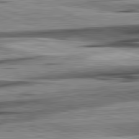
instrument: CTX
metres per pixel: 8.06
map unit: lApd
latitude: 82.6301
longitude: 160.1606
